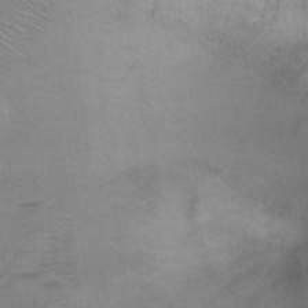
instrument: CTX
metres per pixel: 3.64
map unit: Ht
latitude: 0.5357
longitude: -37.8584
